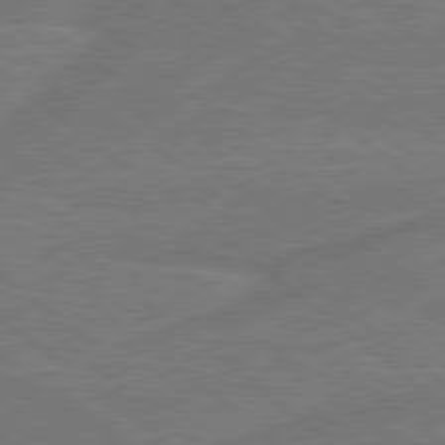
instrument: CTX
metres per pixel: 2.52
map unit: Hpe
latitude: 78.8758
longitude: -153.1214
